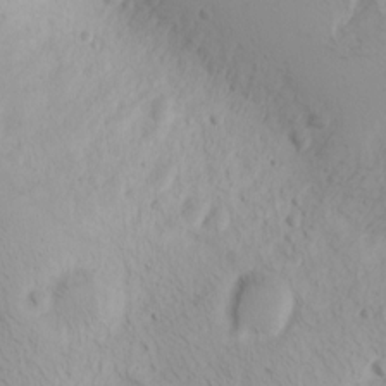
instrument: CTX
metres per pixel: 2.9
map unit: Htu
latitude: -0.8786
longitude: -74.6679
